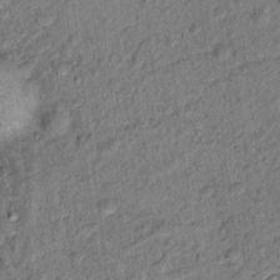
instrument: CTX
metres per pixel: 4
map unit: Nhu
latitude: 16.1578
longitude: -31.2915
